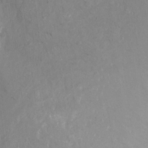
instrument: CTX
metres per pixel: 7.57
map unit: Nhu
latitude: -13.2187
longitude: -39.3671
